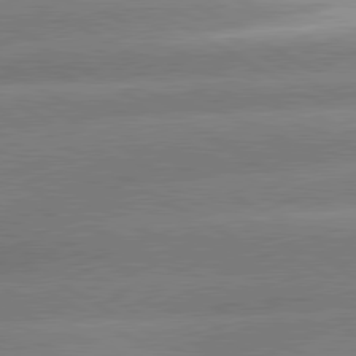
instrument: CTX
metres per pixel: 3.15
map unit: lApd
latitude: 80.4223
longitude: -155.2537
